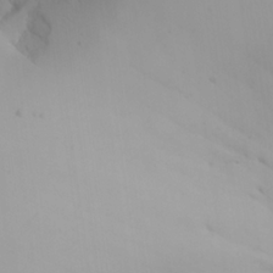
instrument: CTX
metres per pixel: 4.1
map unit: Aa
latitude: 24.0255
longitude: -127.4049
